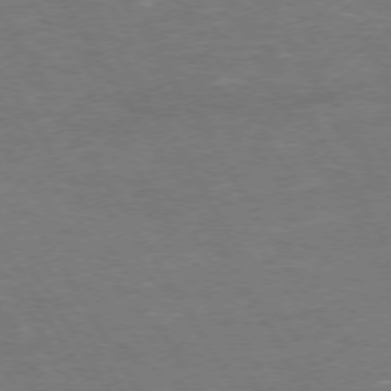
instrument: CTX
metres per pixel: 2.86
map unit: Hpe
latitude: 72.5735
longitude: -124.3278
